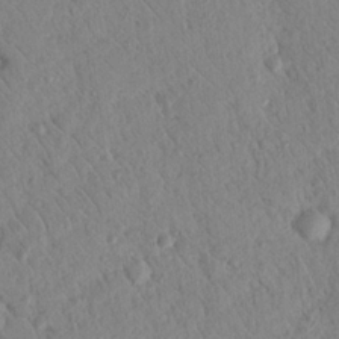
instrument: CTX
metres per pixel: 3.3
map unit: Nhu
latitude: 20.6491
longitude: -78.9892
